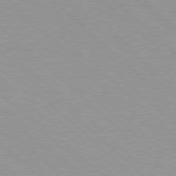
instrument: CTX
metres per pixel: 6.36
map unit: Hpe
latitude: 77.8205
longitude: -153.7261
